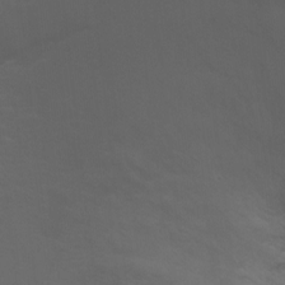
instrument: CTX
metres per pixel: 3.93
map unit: Ht
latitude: 0.7246
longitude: -21.3293
